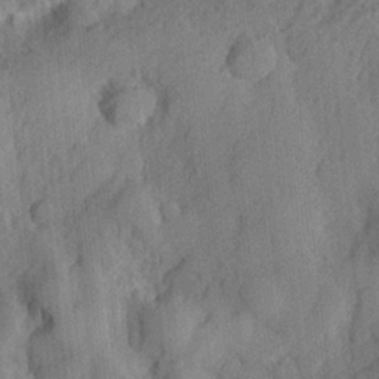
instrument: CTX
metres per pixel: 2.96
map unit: lHvf
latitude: 23.9339
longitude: 142.9919
